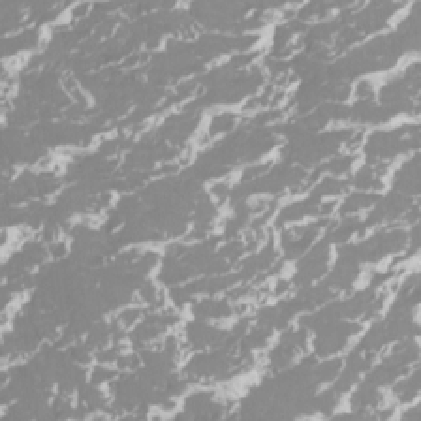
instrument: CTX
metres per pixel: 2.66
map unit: Htu
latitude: -13.4455
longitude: -48.6679
